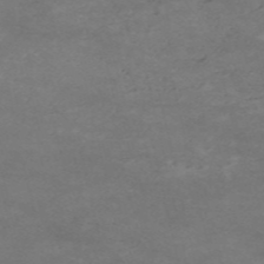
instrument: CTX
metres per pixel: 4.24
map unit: HNb
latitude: -54.8597
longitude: -44.7057
